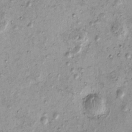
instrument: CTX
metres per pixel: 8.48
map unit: eHh
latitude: -0.2362
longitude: 15.9367
